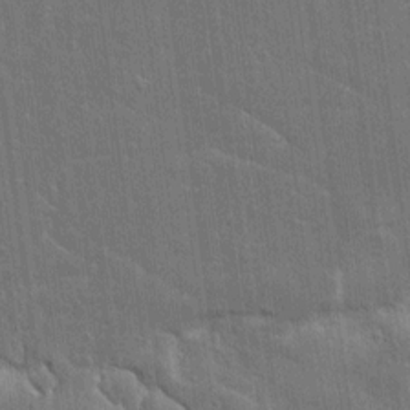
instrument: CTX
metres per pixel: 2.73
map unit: lAvf
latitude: 15.9339
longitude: -128.4034
